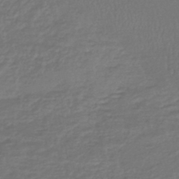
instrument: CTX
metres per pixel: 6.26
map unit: HNhu
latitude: -46.1228
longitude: 96.7463
